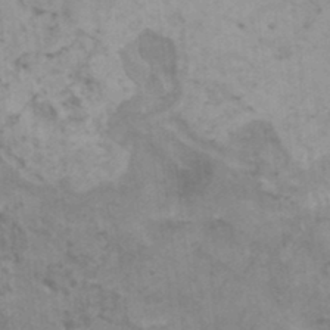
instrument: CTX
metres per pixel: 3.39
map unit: HNhu
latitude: -0.1228
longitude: 1.6155
